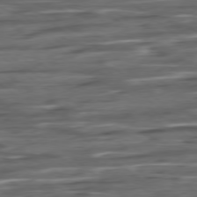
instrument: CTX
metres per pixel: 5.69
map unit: Hpe
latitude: -79.1620
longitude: -19.9906
